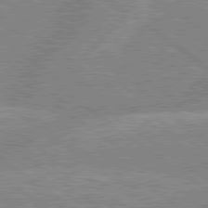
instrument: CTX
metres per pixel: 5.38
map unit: lApd
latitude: 79.4049
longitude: -156.9702
